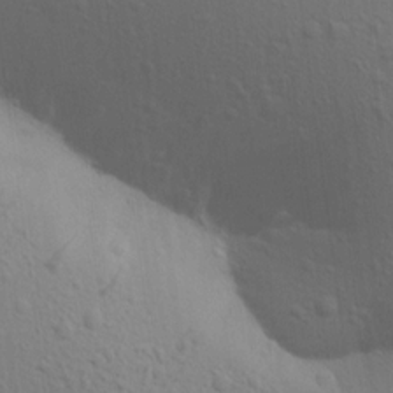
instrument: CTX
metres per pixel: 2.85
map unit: Aa
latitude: 16.5546
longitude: -145.7072
